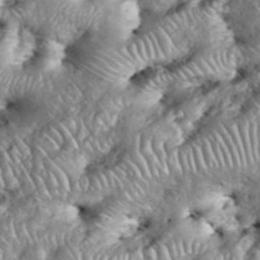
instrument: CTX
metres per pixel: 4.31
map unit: eHh
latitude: 38.9136
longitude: -56.6868
